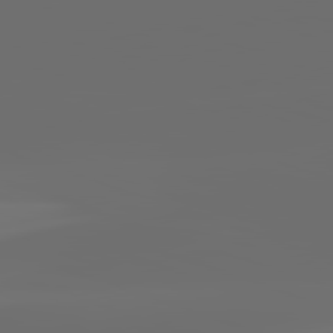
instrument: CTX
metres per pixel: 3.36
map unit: lApd
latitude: 82.2333
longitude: -152.5924
